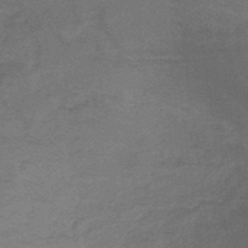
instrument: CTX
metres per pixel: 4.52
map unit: lHb
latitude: -42.9352
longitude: 66.3684
